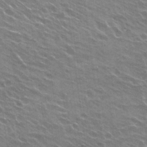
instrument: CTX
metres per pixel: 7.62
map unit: Hto
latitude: 25.3103
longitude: -29.9528
